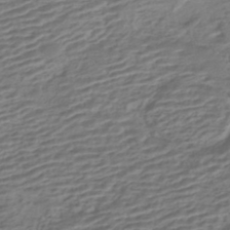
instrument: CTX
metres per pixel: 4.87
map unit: HNhu
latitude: -43.0675
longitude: 104.8030
